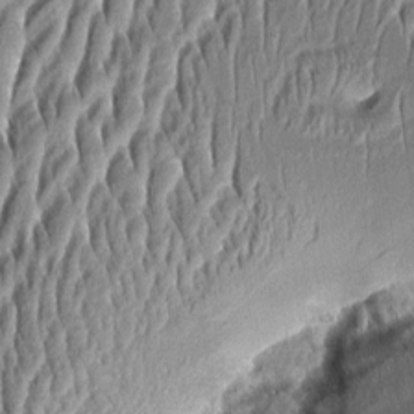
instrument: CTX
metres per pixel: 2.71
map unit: Aa
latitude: 8.8758
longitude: -132.7246
